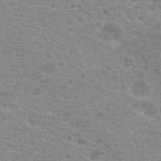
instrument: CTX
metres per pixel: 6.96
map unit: Hto
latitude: 20.9703
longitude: -40.5167
